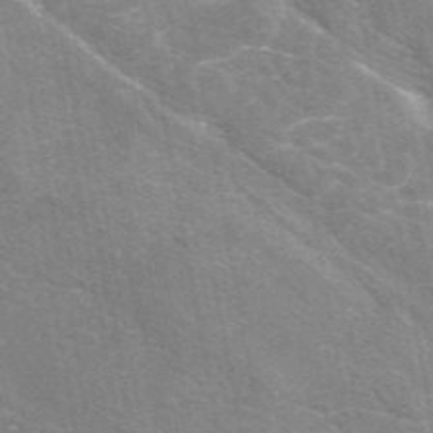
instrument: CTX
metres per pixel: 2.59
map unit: eAb
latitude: 48.5546
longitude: 119.4454
